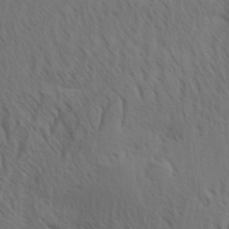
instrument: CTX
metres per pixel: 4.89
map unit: Aa
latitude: 32.1767
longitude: -140.4034
